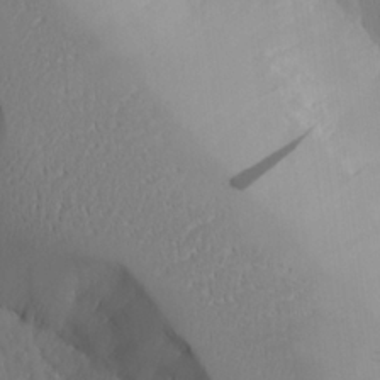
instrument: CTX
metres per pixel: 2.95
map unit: Aa
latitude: 23.1970
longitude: -127.1781
